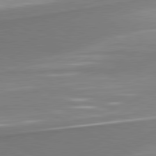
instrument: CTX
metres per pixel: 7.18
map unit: lApd
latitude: 80.7624
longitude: 167.8422
